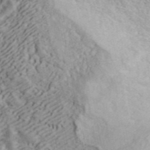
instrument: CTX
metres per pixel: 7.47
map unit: ANa
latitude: 43.4804
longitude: 47.5210
